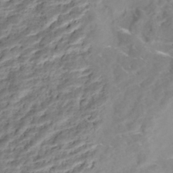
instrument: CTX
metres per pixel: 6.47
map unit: Nhe
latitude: -46.3306
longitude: 153.6155
